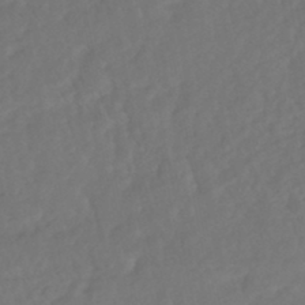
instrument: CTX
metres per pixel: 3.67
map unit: HNhu
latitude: -46.0283
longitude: 103.2376
